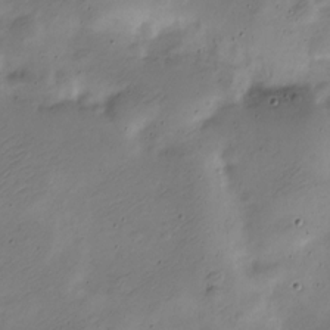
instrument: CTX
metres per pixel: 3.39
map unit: Nve
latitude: -23.5588
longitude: 106.2740
